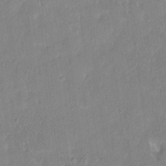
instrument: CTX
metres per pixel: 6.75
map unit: HNhu
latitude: 6.5357
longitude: 3.1620
